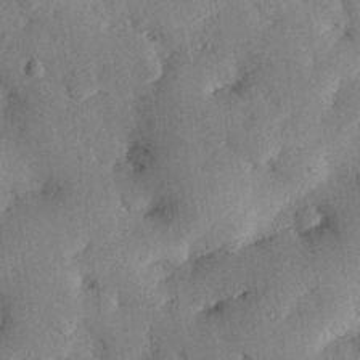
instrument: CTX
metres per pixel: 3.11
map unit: eHh
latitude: 26.2901
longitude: -81.2537
